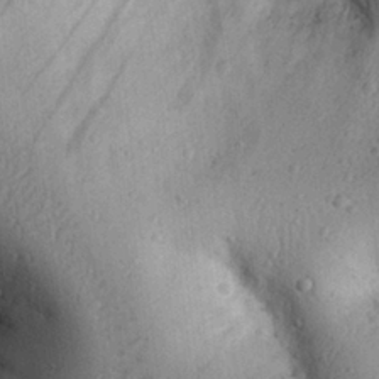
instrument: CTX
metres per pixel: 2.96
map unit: eHh
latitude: 25.4426
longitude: -76.8947
